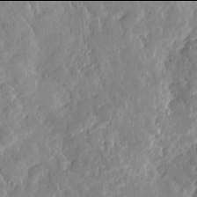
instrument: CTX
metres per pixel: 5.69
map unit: Htu
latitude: -2.0094
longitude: 174.6896
